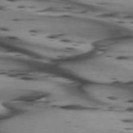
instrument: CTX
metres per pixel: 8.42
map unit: lApd
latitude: 74.3278
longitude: -64.1767
